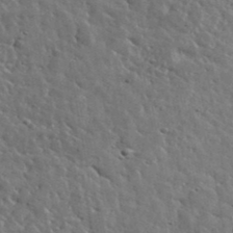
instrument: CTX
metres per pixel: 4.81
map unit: lHvf
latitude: 36.4412
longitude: -88.3657
